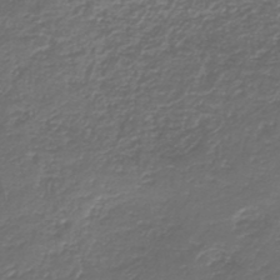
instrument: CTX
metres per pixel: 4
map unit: HNb
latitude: -43.7666
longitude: 50.5196
